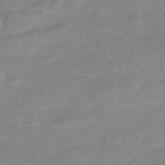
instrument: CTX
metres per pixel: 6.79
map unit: eHh
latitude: -44.9164
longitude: -29.5560
